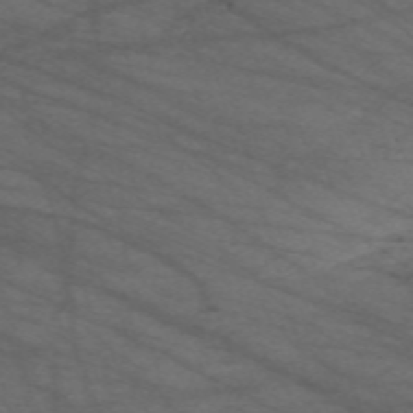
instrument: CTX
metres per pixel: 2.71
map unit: Nve
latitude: -59.8044
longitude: 61.5966
